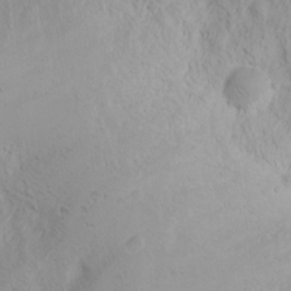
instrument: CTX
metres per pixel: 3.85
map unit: Htu
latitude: -0.9731
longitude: -74.6491
